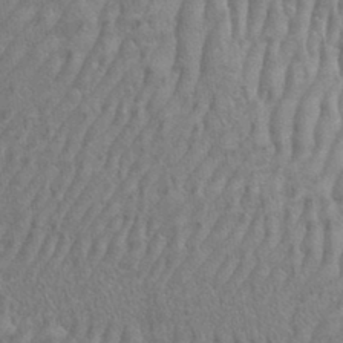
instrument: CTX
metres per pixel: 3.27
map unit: eHh
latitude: 33.5182
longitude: -140.8191
